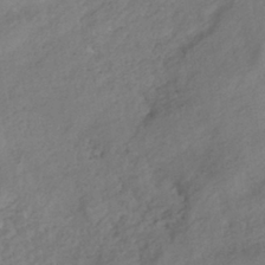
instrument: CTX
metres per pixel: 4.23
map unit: HNhu
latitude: -39.2565
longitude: 106.9731
